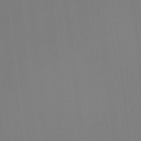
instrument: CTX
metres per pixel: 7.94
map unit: Hto
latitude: -11.2187
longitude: -38.1200
